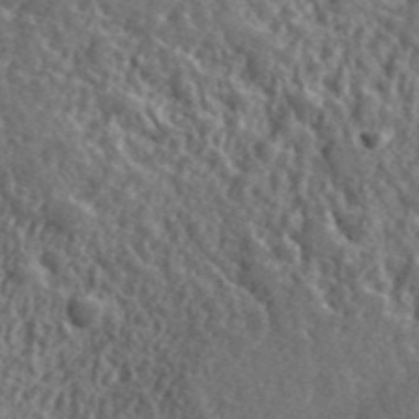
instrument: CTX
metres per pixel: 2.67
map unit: eHh
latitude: 42.4979
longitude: -90.0444
